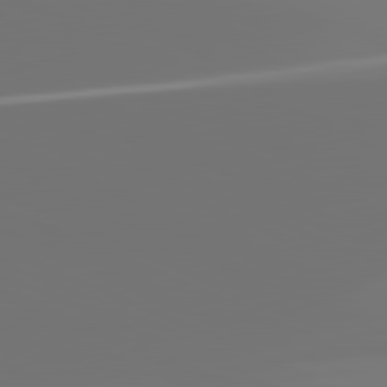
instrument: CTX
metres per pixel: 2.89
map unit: lApd
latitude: 81.6883
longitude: 155.6344
